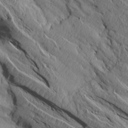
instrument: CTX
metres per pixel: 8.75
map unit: Aa
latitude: 14.9514
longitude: -146.2712
